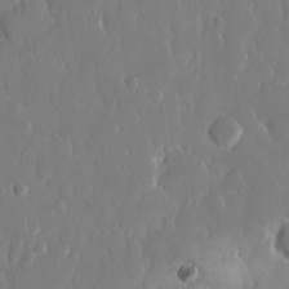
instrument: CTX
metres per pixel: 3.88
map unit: eHh
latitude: 14.1956
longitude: -71.1025
